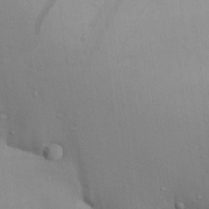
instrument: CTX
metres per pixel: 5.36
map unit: Aa
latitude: 29.3481
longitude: -132.6113
